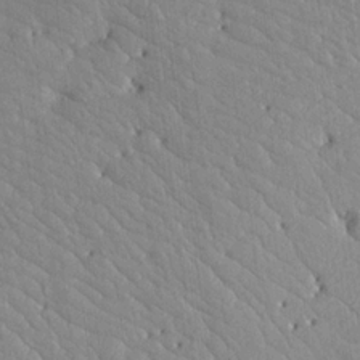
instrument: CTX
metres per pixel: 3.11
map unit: Aa
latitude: 17.8772
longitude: -143.5938
